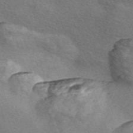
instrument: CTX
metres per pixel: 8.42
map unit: Nve
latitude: -57.1809
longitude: 57.9178
